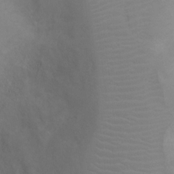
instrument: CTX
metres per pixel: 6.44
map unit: Ht
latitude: -3.6343
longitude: -17.8583
